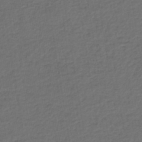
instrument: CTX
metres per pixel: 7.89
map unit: lHb
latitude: -43.5588
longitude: 71.3132
